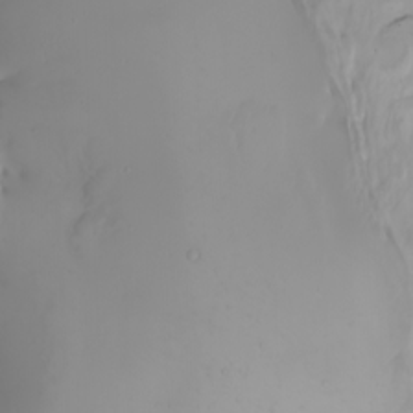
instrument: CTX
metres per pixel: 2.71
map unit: Nhu
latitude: -4.6140
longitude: -85.1214
